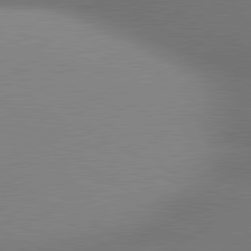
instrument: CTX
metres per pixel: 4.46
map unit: lApd
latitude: 80.6868
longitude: 131.2376
